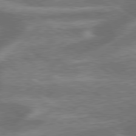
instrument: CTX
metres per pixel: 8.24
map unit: lApd
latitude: 79.7450
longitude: -171.3482
